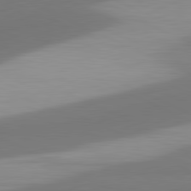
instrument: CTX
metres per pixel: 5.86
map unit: lApd
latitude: 81.3482
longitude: 171.9556
